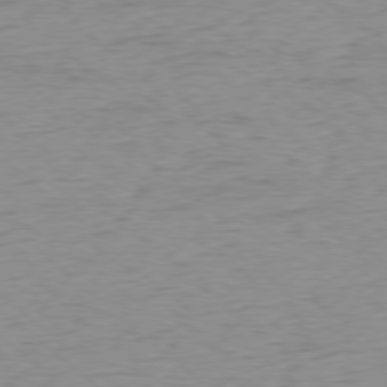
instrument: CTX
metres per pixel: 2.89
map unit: Ap
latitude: -78.0283
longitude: -87.7072
